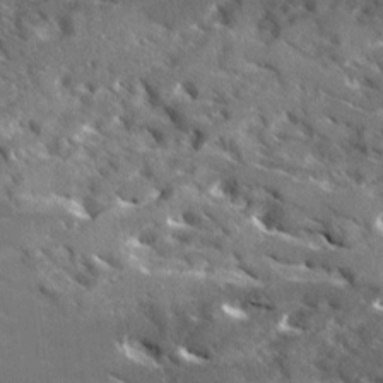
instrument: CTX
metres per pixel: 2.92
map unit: Ave
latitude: 17.9717
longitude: -130.2712
